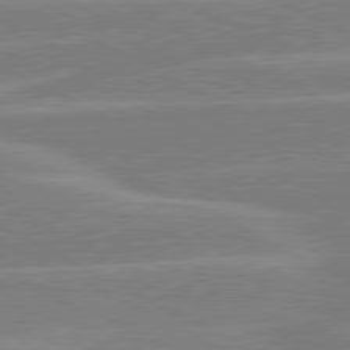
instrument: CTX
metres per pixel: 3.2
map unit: lApd
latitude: 80.8947
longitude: -124.7057
